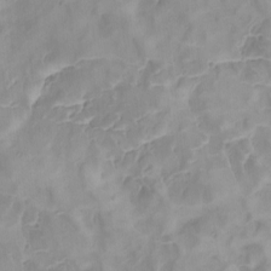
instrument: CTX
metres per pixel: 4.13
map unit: Ave
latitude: -8.6140
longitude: -122.4223
